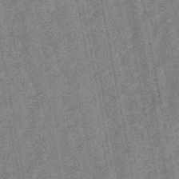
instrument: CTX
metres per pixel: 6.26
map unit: lHb
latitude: -48.1039
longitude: 80.8408
